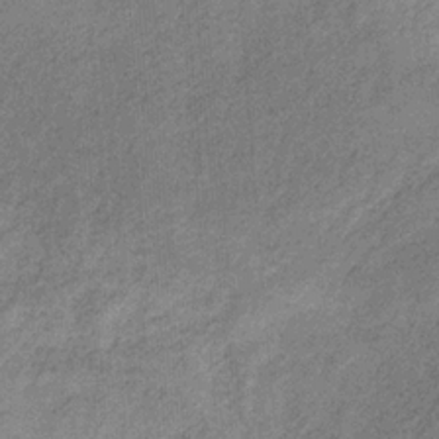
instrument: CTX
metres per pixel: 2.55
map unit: HNb
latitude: -31.6911
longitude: 60.9353
